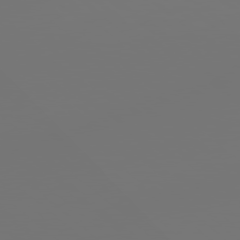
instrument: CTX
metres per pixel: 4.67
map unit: Hpe
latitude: 78.3656
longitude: 177.8422
